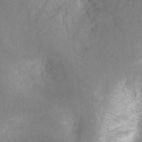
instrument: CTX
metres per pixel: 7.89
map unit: Ht
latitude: -6.4629
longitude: -30.6680
